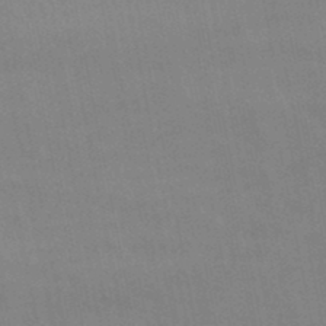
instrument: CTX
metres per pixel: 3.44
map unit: lHb
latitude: -48.1606
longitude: 75.8801
